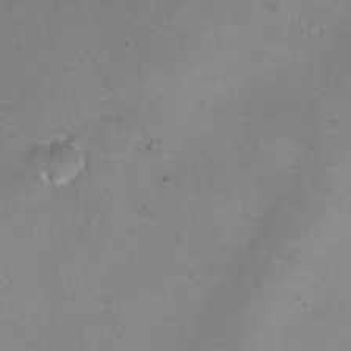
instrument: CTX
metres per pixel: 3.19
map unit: Ht
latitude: 1.0647
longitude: -33.2915
